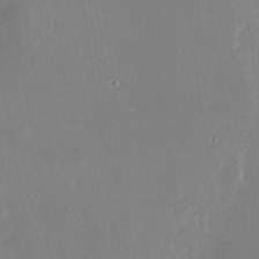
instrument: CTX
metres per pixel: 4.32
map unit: Nhu
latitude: -23.6533
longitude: -73.1593
